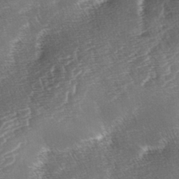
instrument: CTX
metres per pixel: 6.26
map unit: lAa
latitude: -3.8611
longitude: -129.9906
